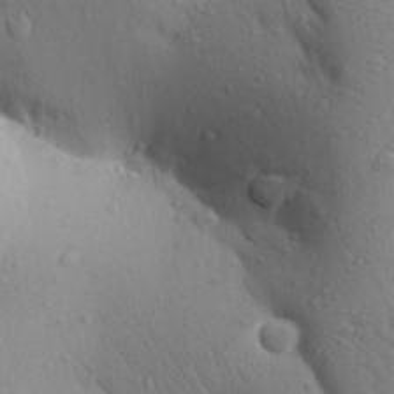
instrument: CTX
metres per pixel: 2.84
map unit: Aa
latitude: 27.7450
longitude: -148.6491
